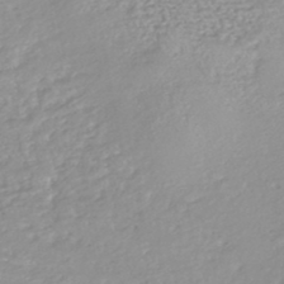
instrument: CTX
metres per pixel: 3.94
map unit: HNhu
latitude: -47.2943
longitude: 96.6897
